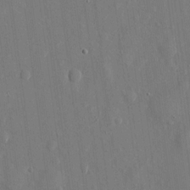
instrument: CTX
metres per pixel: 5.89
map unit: eHh
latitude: 10.6302
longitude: -69.8583
